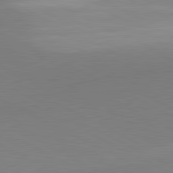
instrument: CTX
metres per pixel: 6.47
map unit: lApd
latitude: 81.4426
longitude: 158.5384
